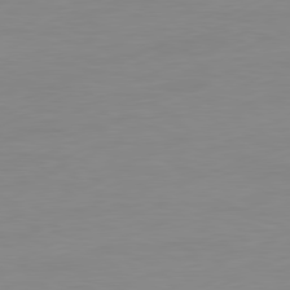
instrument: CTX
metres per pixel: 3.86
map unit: Ap
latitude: -81.3132
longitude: -84.8947
